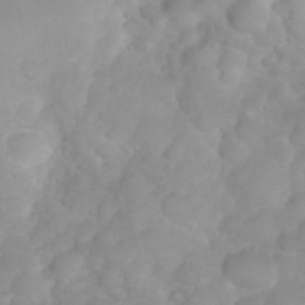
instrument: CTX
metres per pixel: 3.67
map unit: eHh
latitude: 31.0648
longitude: -65.3482
